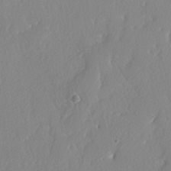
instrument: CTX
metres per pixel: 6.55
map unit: lAvf
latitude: -5.1809
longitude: -108.7435
